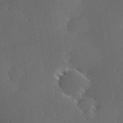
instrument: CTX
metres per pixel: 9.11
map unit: Hve
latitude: 27.0648
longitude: -94.3467
